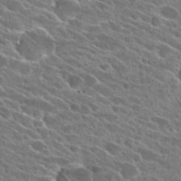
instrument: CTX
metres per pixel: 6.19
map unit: Hto
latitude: 25.5749
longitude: -41.0836
